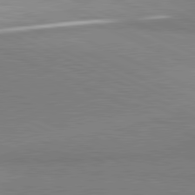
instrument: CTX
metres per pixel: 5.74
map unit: lApd
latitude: 81.2537
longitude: 156.3495
